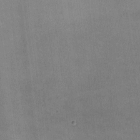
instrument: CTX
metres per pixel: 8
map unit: lHvf
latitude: -9.8800
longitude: -100.9136
